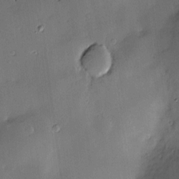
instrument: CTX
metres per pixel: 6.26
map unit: Hve
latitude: -10.1417
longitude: 174.2928
